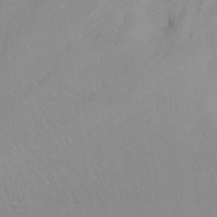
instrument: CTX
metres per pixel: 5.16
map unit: Htu
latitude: -15.7667
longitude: -47.3482
